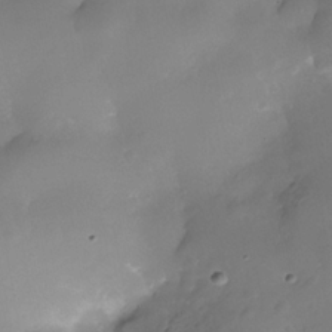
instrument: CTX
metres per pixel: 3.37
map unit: Nhe
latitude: -36.4062
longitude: -130.6491
